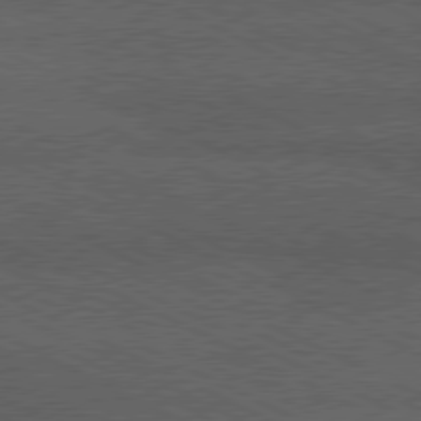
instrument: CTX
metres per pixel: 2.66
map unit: lApd
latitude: 79.8017
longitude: -128.8002
